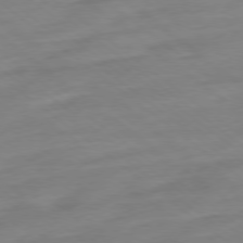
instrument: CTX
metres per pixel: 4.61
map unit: Ap
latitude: -78.6140
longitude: -98.4790
